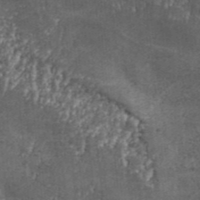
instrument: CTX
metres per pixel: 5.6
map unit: Aa
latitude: 34.0255
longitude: -135.6127
